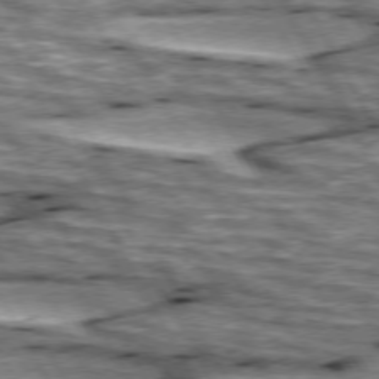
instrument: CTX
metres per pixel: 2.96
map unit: lApd
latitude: 74.3656
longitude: -55.6883
